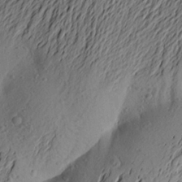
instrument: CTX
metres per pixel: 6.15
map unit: Aa
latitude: 23.1781
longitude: -149.0647
